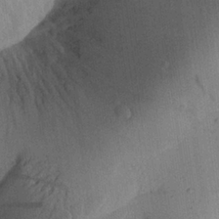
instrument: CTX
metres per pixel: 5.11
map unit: Aa
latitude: 25.2348
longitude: -145.0080
